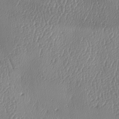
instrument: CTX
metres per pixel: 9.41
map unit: lAa
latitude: -8.2550
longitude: -128.8380
